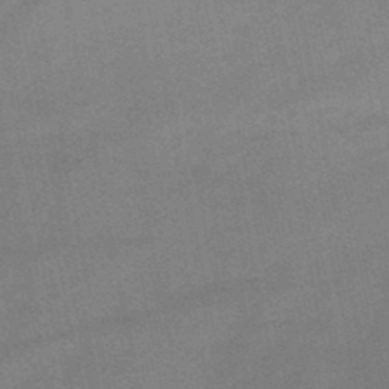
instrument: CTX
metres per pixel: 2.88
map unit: HNb
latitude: -45.6533
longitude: -36.1389
